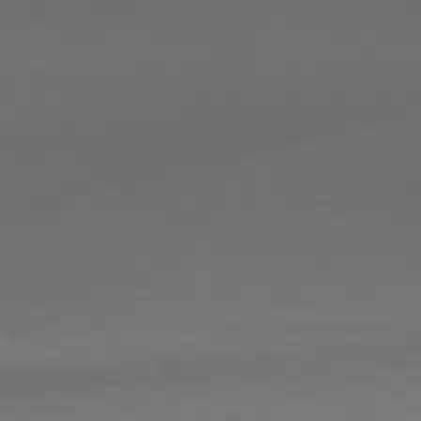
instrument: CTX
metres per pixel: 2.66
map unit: lApd
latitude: 78.9514
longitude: -165.5182
